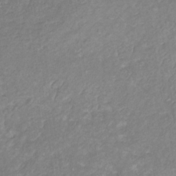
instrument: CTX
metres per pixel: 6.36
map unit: eHb
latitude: -31.6533
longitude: 68.6518
